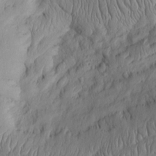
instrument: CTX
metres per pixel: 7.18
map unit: Htu
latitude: -3.1242
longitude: 157.1809
